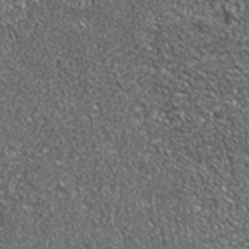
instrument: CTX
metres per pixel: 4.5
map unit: ANa
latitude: 39.8583
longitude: -90.9325
